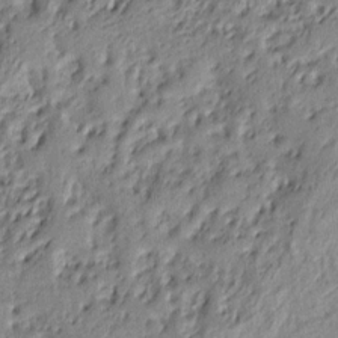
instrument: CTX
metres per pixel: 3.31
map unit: Ht
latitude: 7.7261
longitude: -77.7260
